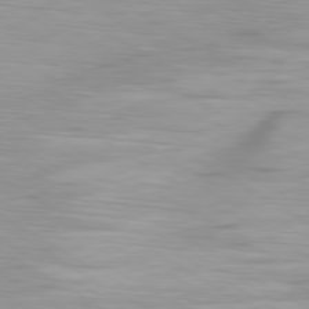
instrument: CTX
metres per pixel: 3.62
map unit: Ap
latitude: -80.2362
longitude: -60.4979
